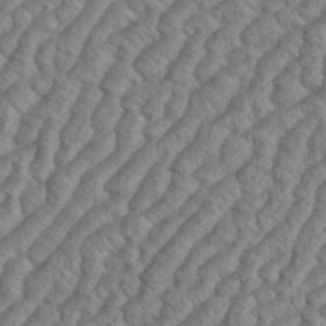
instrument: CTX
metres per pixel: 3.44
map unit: eHh
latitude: 37.1970
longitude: -137.3671
